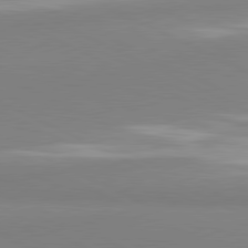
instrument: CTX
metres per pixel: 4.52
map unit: lApd
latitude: 81.0836
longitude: 178.7274
